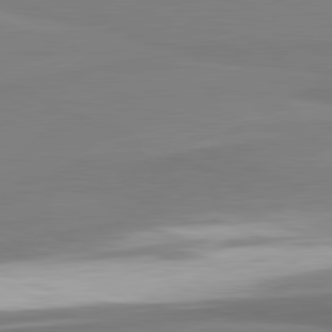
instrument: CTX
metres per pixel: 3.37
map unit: lApd
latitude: 81.7827
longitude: 166.0661
